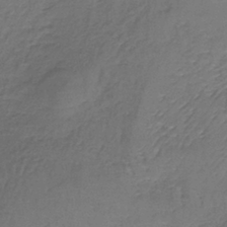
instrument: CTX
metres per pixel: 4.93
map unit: lHb
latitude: -37.9367
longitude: 61.4077
